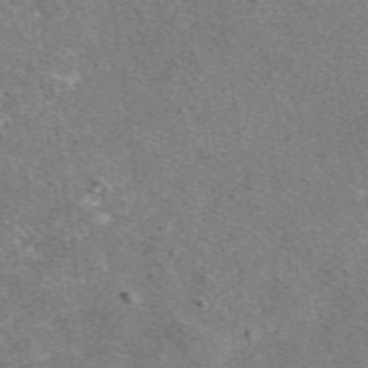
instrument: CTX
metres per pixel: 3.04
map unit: eAb
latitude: 48.0444
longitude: 115.5399
